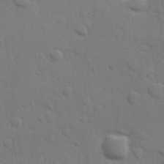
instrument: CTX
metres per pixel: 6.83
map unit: Hve
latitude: 25.3859
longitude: 148.0472
